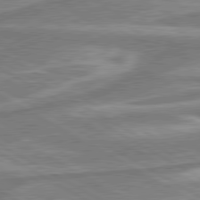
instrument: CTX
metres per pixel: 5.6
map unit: lApd
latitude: 80.2711
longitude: -178.5168
